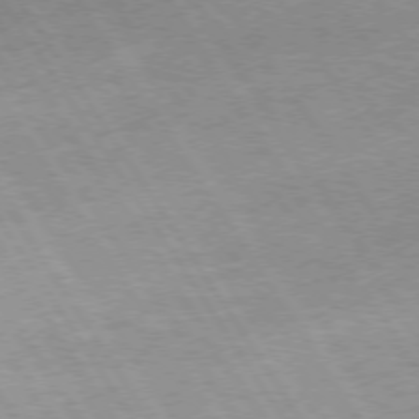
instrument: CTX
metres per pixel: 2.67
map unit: Hpe
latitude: 73.3104
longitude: -143.9528
